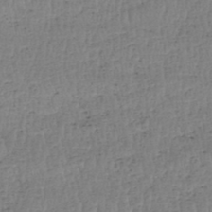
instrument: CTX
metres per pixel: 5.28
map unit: HNhu
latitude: -48.2551
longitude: 30.2928
